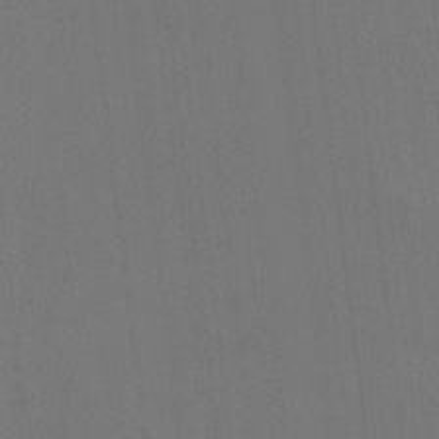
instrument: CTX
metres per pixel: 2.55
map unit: HNhu
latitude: 0.1389
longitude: -5.3482
